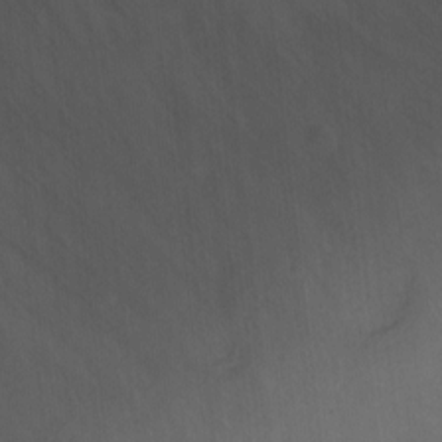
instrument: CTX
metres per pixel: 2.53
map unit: Hto
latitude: -2.9919
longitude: -34.2333
